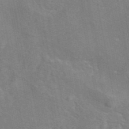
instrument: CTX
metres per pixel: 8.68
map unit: eAb
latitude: 44.8380
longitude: 109.9556
